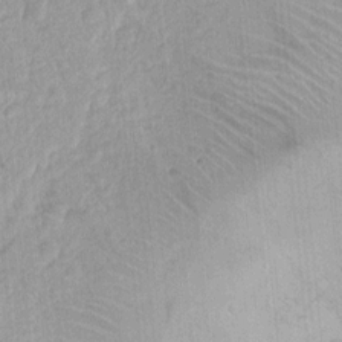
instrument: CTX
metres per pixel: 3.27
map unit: Nhu
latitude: 3.0080
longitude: -17.8961
